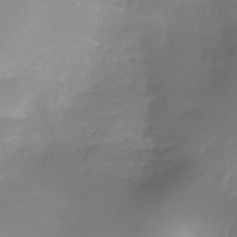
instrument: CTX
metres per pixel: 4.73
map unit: Ht
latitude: -12.0472
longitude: -47.1404
